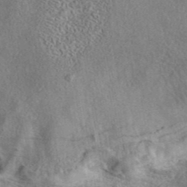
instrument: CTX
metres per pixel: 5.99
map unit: eAb
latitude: 41.1403
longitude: 103.4077
